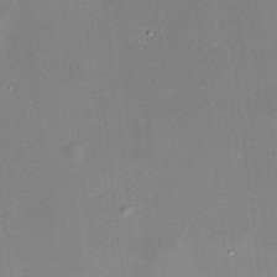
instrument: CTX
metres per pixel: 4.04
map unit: HNhu
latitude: 6.8380
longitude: 8.1984
